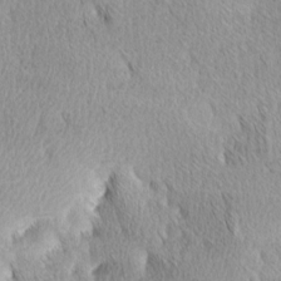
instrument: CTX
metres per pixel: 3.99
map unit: lAa
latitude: -4.4629
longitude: -121.4049
